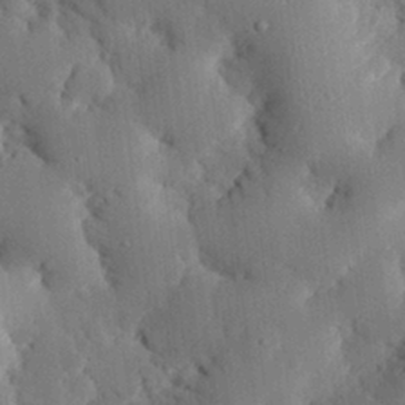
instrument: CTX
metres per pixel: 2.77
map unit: eHh
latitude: 29.1403
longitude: -80.4979
